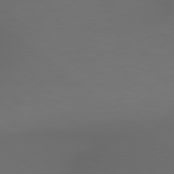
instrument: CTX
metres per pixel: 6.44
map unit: Hpe
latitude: 78.5546
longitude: -173.1592
